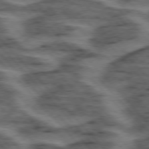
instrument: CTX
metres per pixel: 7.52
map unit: lApd
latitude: 76.0444
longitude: -77.4993
